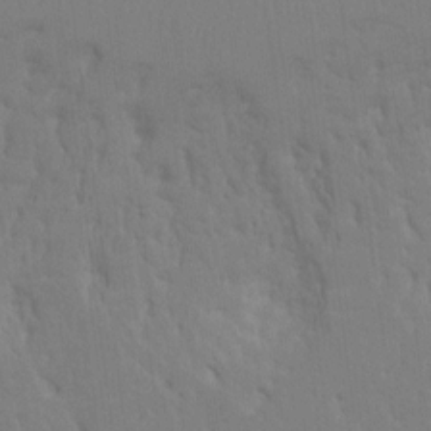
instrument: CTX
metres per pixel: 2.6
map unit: HNhu
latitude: 7.3482
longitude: -2.4223
